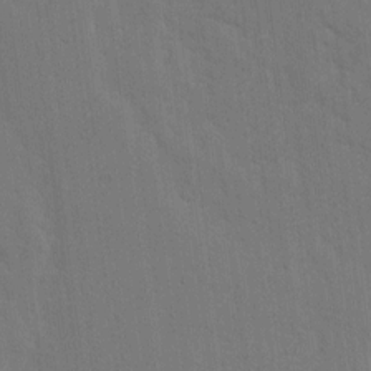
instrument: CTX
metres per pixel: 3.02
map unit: Ave
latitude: 13.6127
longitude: -134.0444
